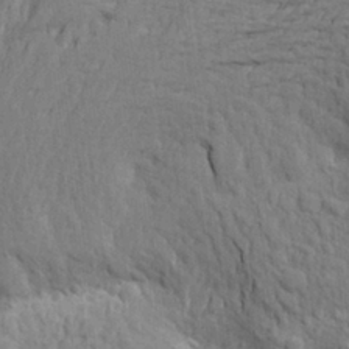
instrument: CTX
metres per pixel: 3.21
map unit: Aa
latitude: 19.4615
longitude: -149.5938
